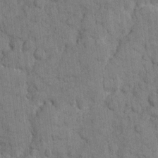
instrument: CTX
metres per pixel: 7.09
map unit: eHh
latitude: 10.3656
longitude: -66.1766
